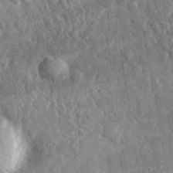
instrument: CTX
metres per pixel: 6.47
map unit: lHvf
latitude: 35.2726
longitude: -87.7827
